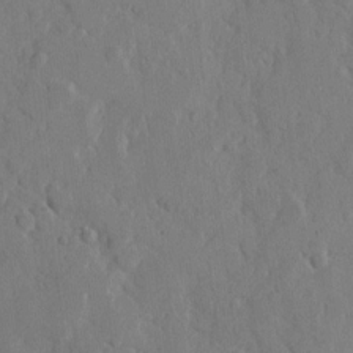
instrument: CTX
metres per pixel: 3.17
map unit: eHh
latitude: 8.7246
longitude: -64.8002
